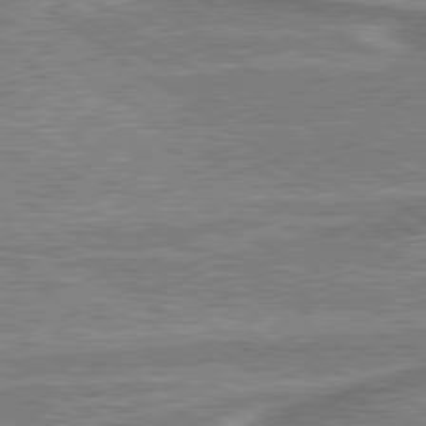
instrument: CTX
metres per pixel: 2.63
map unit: lApd
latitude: 79.8017
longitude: 175.8044
